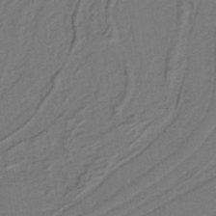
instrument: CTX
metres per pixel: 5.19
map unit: lHb
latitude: -39.5210
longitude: 55.1620
